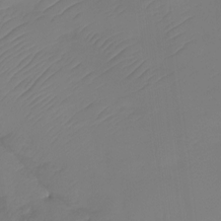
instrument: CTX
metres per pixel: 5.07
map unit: Htu
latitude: -12.8597
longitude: -46.5735
